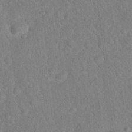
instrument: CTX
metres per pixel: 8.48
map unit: Hto
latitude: 17.6883
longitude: -52.7813
